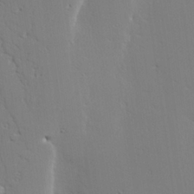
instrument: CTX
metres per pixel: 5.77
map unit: lAvf
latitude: 27.3293
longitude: -108.4412
